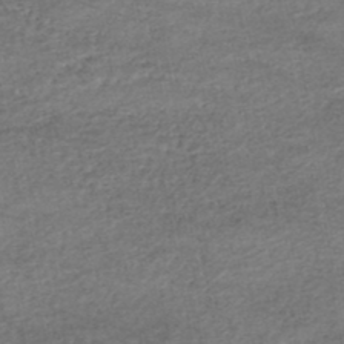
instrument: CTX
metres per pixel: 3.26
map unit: HNhu
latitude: -48.0472
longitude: 102.7463
